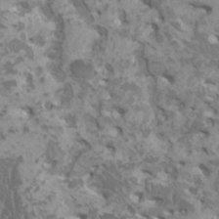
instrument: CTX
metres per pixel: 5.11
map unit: HNhu
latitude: 1.7638
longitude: 7.1053
